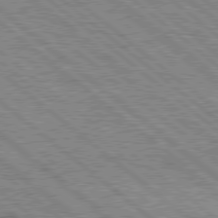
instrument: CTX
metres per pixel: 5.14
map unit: Hpe
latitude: 78.4412
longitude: -120.3845
